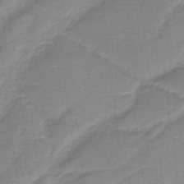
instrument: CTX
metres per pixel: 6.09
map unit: HNb
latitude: -37.4454
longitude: 55.6155
